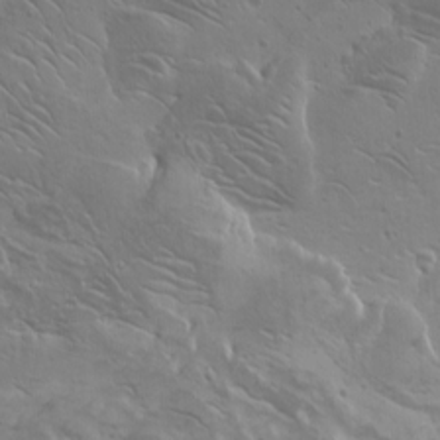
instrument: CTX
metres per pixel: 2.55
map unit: Htu
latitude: -8.2550
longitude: -64.8380
